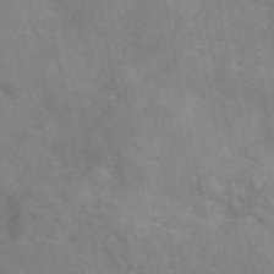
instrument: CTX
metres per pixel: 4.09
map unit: eAb
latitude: 49.2915
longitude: 119.5966
